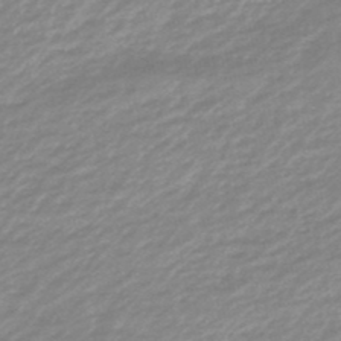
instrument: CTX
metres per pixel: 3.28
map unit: eHb
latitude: -48.0283
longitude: 84.9163
